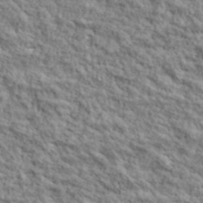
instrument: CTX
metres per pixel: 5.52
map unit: lHvf
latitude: 38.9514
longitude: -88.9514
